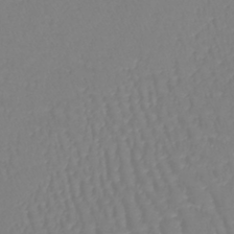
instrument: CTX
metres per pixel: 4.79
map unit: lHb
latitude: -41.7100
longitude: 64.6519
